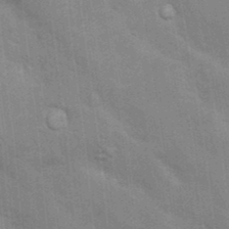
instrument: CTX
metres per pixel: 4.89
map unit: Nhu
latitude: 15.5372
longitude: -29.8961
